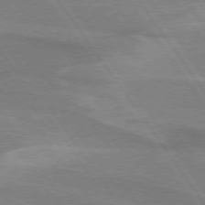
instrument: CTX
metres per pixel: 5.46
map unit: lApd
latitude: 74.7246
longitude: -66.8191
